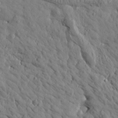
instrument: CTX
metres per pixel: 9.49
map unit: Htu
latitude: 1.8772
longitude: 178.3873
